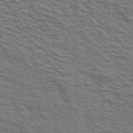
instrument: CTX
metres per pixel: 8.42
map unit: Ave
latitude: 38.1200
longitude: -109.4426
